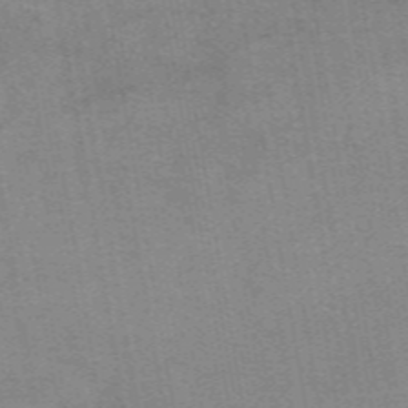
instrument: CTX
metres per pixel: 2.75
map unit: eAb
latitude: 49.8961
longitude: 105.6533
